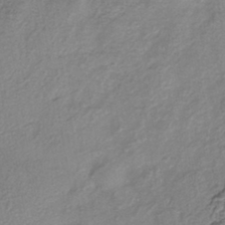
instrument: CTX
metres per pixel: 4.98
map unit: eHh
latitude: -42.4062
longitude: 119.8800
